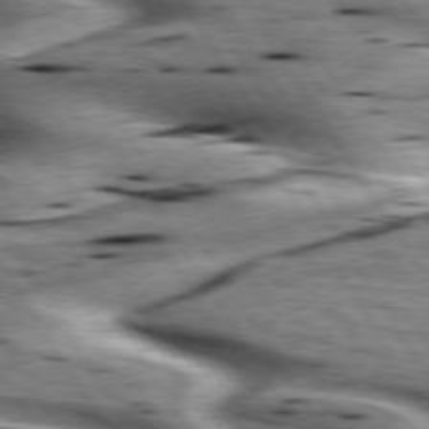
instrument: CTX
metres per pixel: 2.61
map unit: lApd
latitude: 75.6505
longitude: -59.9339
